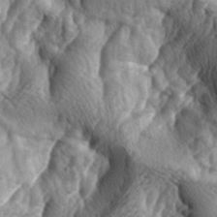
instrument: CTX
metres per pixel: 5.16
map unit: lAa
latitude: -4.8975
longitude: -124.3845
